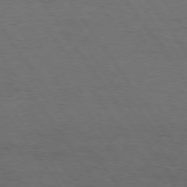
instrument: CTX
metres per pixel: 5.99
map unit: Hpe
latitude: 74.8191
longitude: -140.7435
